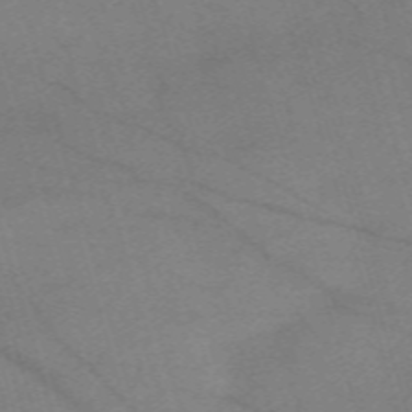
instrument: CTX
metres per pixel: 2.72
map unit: eHh
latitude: -61.5777
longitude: 54.3306
